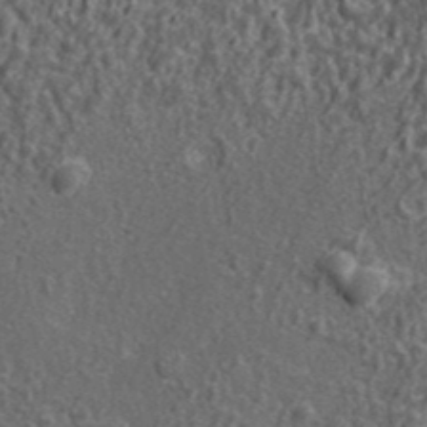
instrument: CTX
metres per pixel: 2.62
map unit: ANa
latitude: 40.5167
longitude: -89.6505
